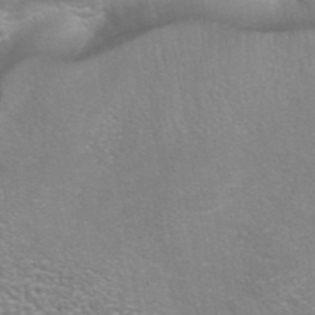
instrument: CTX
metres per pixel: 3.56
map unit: eAb
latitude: 42.2145
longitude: 106.2740
